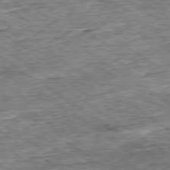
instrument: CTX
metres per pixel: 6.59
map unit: Ap
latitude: -79.2565
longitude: -85.1592
